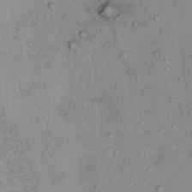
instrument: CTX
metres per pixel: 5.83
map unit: Ht
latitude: 13.2159
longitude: -40.1955
